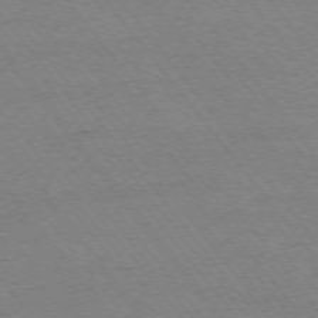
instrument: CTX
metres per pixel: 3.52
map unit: Ap
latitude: -74.9920
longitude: -82.1388
